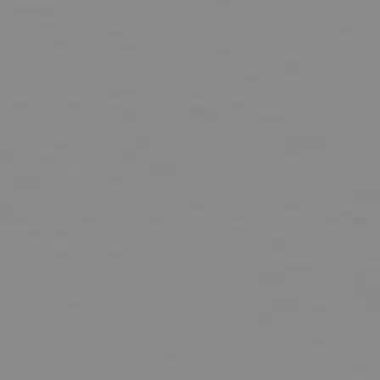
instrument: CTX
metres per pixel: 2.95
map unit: Hpe
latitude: 74.3089
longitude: -128.3089
